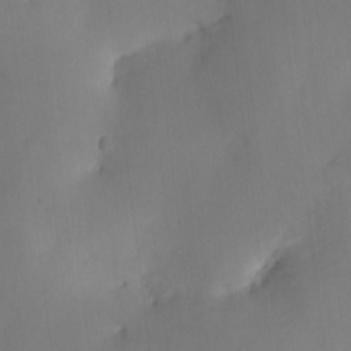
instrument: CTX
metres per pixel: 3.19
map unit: eHh
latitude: -3.9178
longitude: 17.1620
